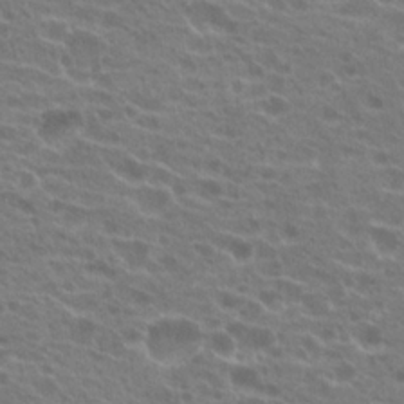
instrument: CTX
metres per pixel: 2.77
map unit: Hto
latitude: 21.7639
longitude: -40.7246
